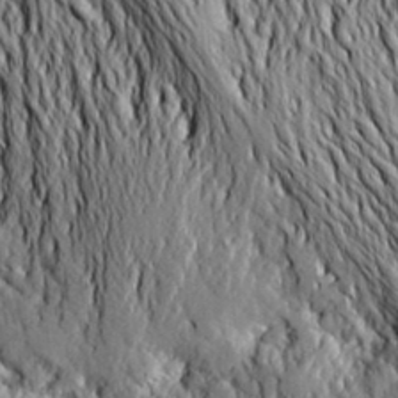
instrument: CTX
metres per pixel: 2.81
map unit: Aa
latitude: 19.8772
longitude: -149.8205
